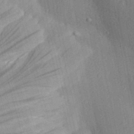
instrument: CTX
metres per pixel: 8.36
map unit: Aa
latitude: 29.0836
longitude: -138.7813
